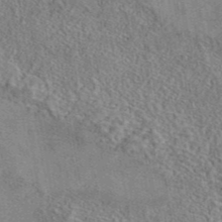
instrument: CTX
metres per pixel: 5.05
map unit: eAb
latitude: 41.9906
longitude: 110.4062
